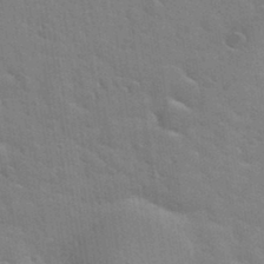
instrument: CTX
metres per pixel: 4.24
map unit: Hto
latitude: 34.3089
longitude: -51.6693
